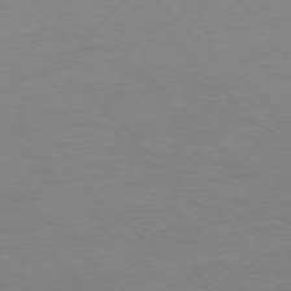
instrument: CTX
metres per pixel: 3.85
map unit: Ap
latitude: -75.8612
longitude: -77.3481
